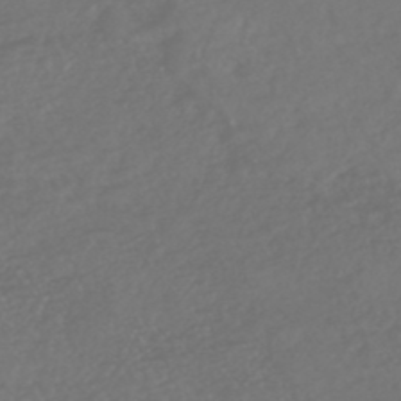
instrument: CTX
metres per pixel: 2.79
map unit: HNhu
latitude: -47.4832
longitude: 97.6911
